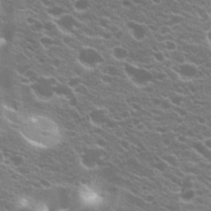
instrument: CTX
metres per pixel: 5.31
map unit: Hto
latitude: 20.2523
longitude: -35.1403
